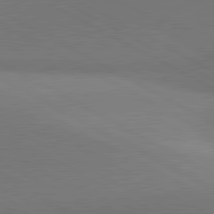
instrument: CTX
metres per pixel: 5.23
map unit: lApd
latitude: 81.1970
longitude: 147.1431
